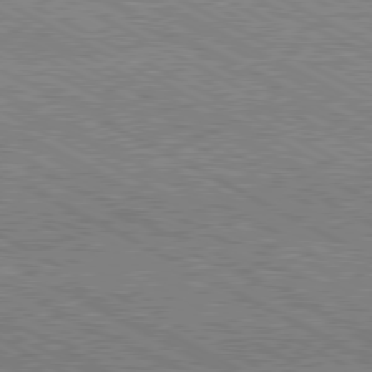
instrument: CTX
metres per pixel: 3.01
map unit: Hpe
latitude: -81.5021
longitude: 20.0472
